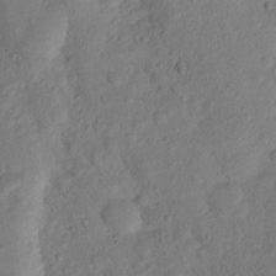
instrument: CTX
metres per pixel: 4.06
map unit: Nhu
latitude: 18.2900
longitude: -76.9324
